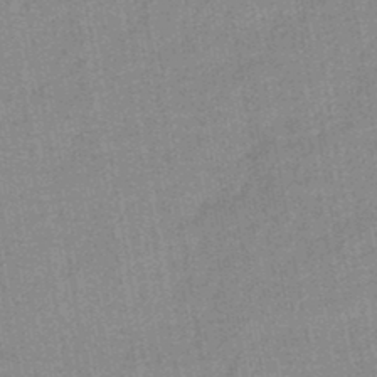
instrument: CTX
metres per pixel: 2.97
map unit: eHb
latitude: -45.8800
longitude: 85.6532
